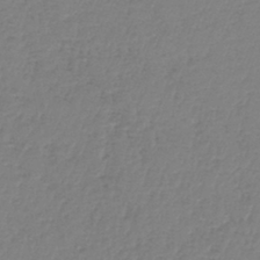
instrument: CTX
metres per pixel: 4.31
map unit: lHb
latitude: -42.1605
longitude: 74.2362
